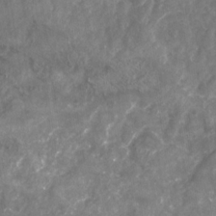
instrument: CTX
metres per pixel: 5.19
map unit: Nhu
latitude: -24.3117
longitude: -56.7813
